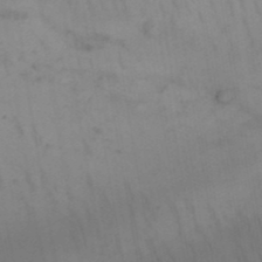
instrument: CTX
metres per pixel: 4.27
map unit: Nhu
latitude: 26.8002
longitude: -69.8772
